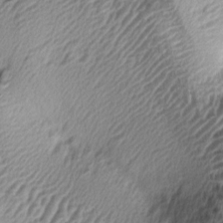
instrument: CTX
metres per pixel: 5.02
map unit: lAa
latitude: -5.1620
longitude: -123.1970
